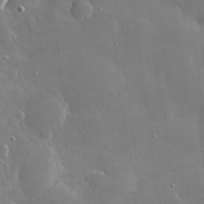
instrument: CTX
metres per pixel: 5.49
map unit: Hve
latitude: 29.0080
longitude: -91.9528
